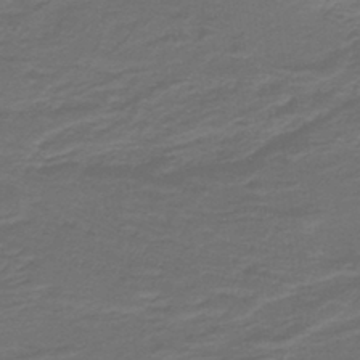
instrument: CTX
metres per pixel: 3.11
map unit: lHb
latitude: -39.7667
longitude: 55.5399
